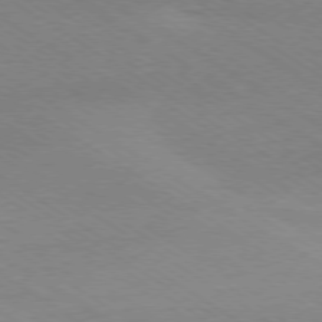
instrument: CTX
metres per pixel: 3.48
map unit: Ap
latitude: -78.6707
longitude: -84.2523
